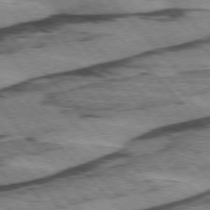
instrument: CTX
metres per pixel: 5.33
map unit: lApd
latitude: 75.4804
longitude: -78.3468
